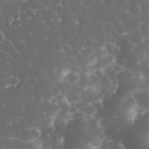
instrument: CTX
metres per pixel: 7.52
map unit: eHh
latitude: 33.7828
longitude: -63.8206
